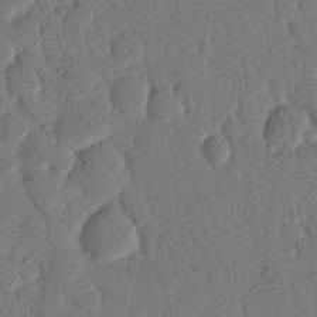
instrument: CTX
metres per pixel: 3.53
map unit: Nhu
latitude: 17.1970
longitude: -78.9892
